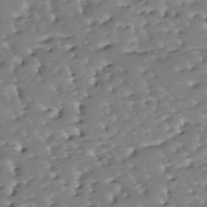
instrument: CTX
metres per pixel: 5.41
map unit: lAa
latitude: -10.8408
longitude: -125.1403
